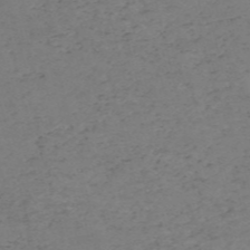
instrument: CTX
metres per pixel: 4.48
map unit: HNb
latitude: -56.1983
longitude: -44.3656
